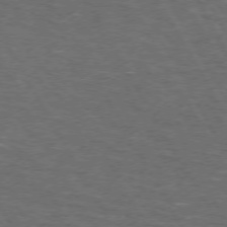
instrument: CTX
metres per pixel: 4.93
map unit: lApd
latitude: 72.8380
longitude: -73.0837
